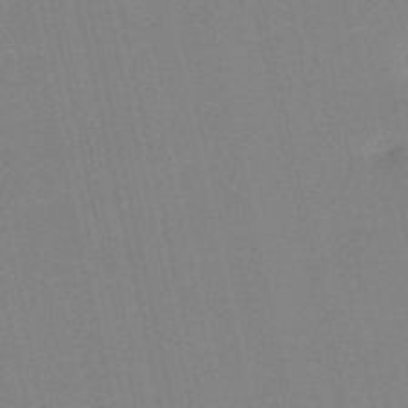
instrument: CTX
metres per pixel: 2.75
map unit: HNb
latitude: -51.6722
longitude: -50.6112
